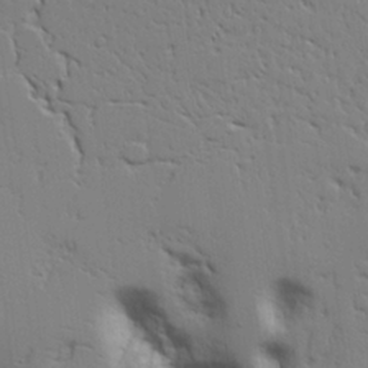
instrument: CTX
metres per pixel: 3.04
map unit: Aa
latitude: 20.9703
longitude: -123.8394
